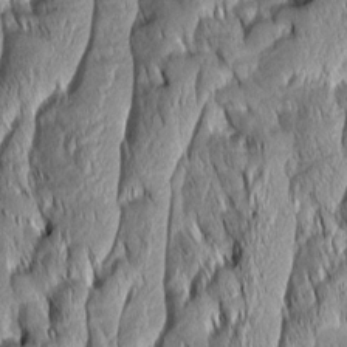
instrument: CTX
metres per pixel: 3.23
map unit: Aa
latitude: 7.5371
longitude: -129.4993
